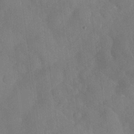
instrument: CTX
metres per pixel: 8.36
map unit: Nhu
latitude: 27.9717
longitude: -65.4615
